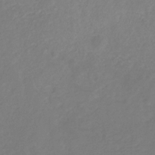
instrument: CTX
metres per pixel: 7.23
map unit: HNhu
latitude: -29.5210
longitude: 67.5966
